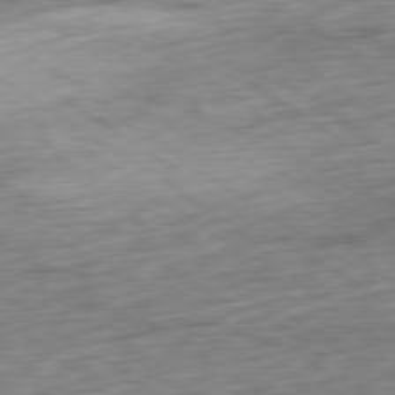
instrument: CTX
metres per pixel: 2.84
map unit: Ap
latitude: -80.4062
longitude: -69.5560
